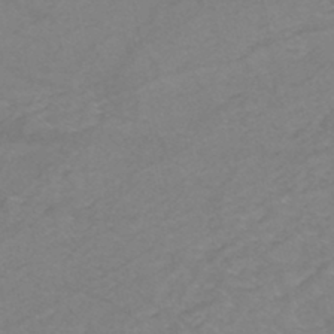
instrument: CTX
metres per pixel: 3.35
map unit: eHh
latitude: -44.8786
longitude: -30.3468
